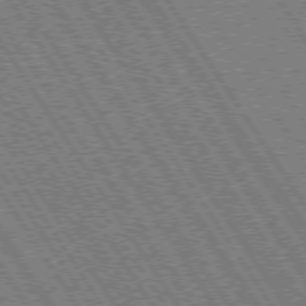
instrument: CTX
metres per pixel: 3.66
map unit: Hpe
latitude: 73.7261
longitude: -141.2725
